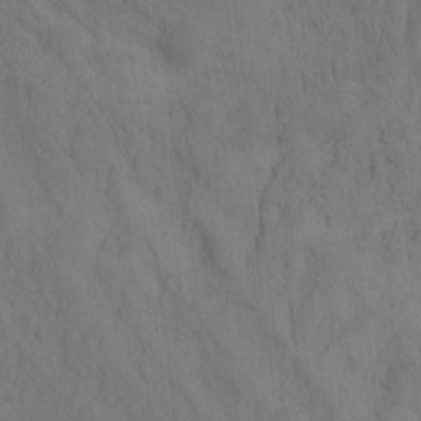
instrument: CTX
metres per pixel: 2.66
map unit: eHh
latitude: -2.0661
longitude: 16.3118
